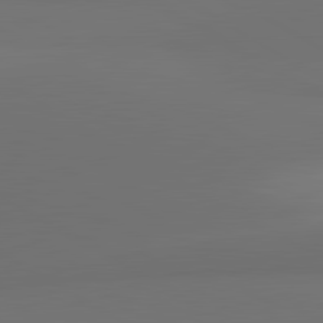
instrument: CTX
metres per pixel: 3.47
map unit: lApd
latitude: 81.5371
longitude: 153.1053
